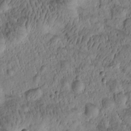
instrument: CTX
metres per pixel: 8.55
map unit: Htu
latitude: -2.1605
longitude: 171.3699
